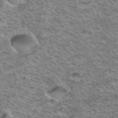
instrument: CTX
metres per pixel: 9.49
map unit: Hto
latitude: 37.5371
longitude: -46.3657
